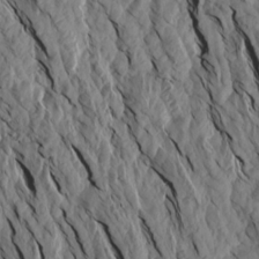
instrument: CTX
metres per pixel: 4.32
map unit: Aa
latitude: 18.3467
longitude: -146.3468
